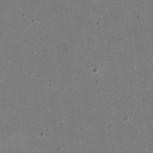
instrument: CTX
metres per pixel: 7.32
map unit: eHh
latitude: 21.0648
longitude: -70.3089
